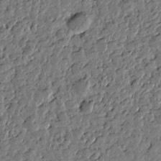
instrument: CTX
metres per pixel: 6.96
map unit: Htu
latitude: 0.2333
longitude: -178.5168
